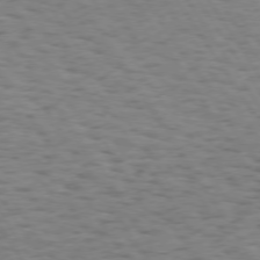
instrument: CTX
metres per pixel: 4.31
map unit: Hpe
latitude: 73.6883
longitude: -132.1011
